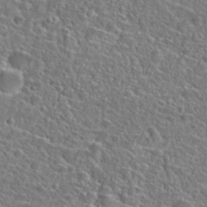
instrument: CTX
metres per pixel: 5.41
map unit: Hto
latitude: 25.2914
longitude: -46.3468
